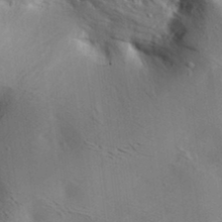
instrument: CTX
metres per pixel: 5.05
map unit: lAa
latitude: 19.2537
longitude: -140.1199
